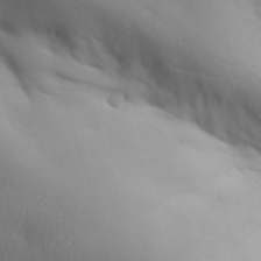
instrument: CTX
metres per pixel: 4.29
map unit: Aa
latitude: 32.5168
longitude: -143.8772
